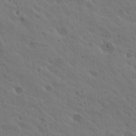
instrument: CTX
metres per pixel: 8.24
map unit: Hto
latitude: 27.5749
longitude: -35.2348
